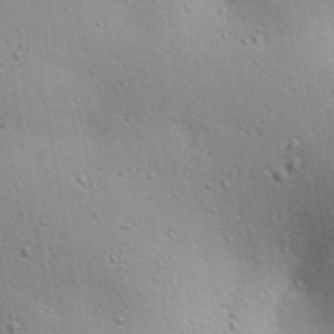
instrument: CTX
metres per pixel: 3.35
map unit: lAa
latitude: 18.0633
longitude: -138.6868
